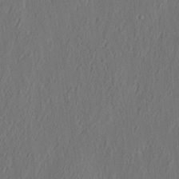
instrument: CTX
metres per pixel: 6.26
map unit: eHh
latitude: 4.8947
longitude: -77.5182
